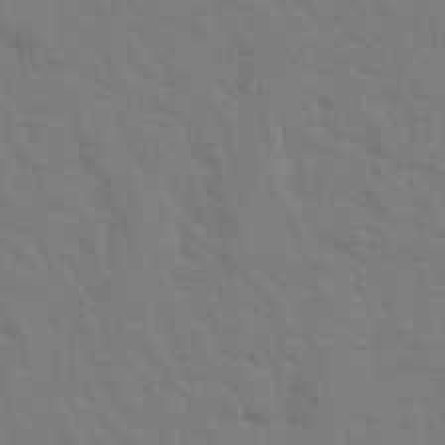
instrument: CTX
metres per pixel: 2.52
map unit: Aa
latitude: 19.3859
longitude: -142.9514
